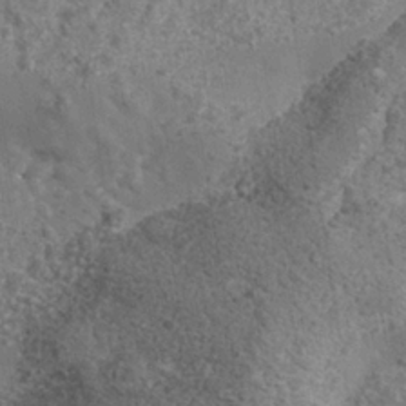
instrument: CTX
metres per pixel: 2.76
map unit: Nhe
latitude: -35.4832
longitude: -130.3279
